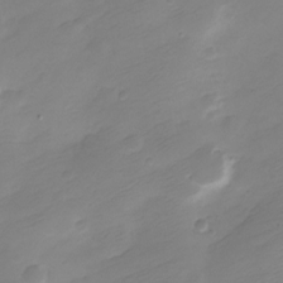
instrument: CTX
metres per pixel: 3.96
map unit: Nve
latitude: -21.4454
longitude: 106.9920
